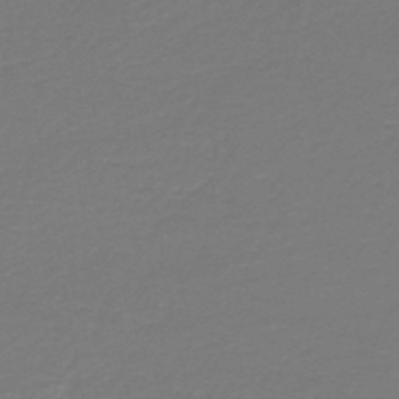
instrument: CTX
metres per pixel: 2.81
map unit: HNb
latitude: -46.6896
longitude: 53.5210
